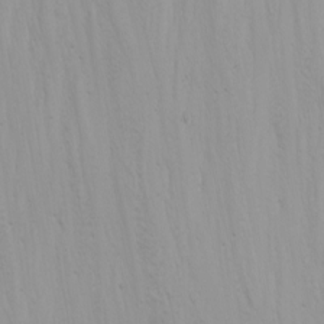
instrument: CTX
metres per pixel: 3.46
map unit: Nhu
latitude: -4.6707
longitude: -81.9528
